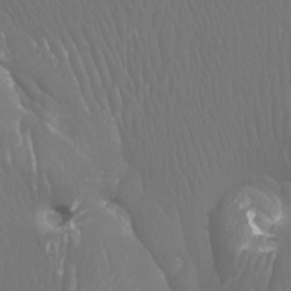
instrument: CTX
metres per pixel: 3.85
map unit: Htu
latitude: -7.2754
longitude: -33.1781
